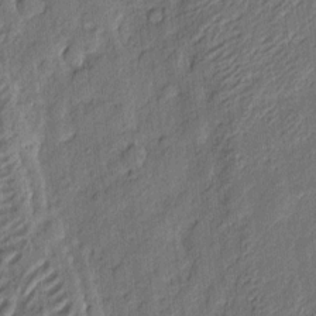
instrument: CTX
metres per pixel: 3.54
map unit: eHh
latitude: 4.4790
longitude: -77.3103
